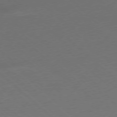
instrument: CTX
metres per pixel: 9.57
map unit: Ap
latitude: -78.2739
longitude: -57.7449
